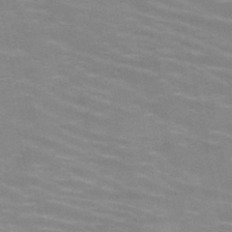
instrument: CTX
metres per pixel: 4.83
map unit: HNb
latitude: -46.6140
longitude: -47.0459
